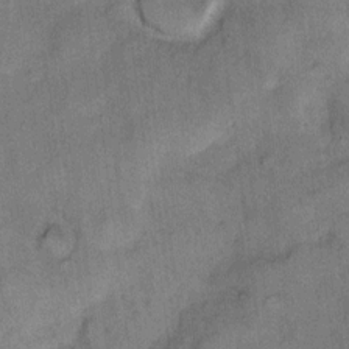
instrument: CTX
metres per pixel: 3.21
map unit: eHh
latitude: 10.8380
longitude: -63.7072
